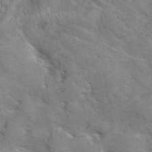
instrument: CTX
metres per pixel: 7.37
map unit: Hto
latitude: 38.6490
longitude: -43.7450
